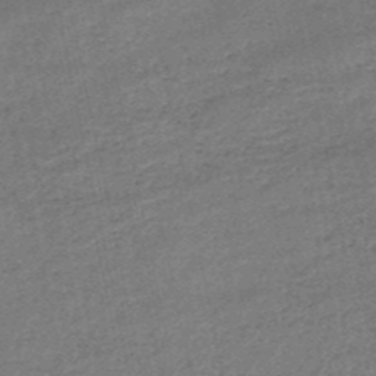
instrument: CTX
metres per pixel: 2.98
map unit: HNb
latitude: -51.1620
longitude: -40.1766
